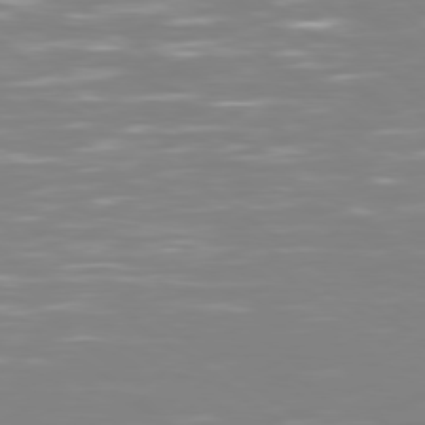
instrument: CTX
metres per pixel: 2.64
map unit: Ap
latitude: -79.8044
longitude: -60.7435
